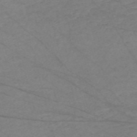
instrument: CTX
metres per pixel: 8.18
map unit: Nve
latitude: -58.6518
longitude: 61.2565
